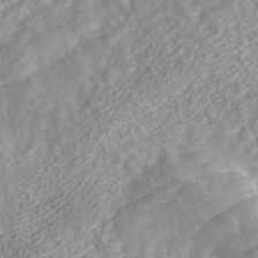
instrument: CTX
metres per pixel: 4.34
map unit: ANa
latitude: 42.4790
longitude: 18.1039
